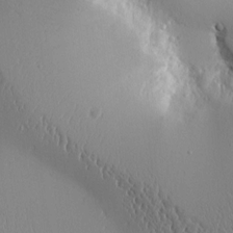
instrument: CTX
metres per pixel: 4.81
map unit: Aa
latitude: 9.9906
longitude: -129.3670
